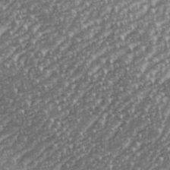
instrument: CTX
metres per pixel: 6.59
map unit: eHh
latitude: 35.9528
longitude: -133.0458
